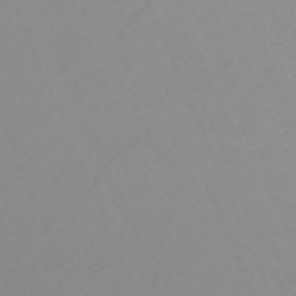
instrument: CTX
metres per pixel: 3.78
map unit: Nhu
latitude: -67.8611
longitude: 38.4629
